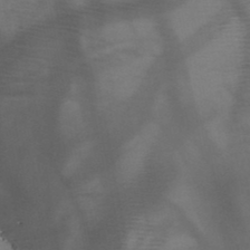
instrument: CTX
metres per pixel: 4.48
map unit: HNb
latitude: -46.2361
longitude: -40.9513
